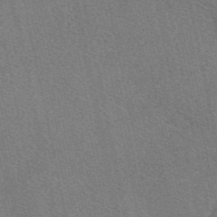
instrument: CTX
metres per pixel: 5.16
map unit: eAb
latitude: 48.6113
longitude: 115.4076
